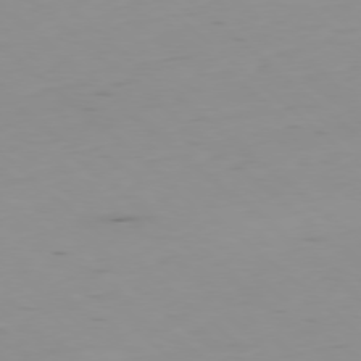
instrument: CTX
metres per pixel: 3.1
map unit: Hpe
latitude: -78.6896
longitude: 12.1417
